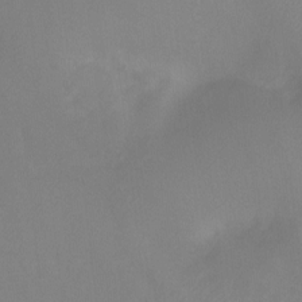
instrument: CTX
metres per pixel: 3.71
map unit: Ht
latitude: -12.4440
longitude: -48.9136
